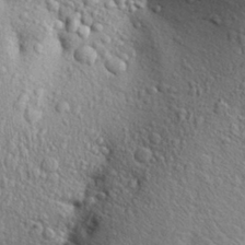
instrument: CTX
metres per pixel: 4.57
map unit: Aa
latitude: 28.1389
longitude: -148.6868
